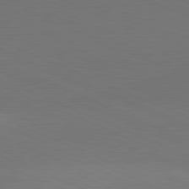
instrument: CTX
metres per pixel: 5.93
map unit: lApd
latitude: 81.5749
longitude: 136.2550
